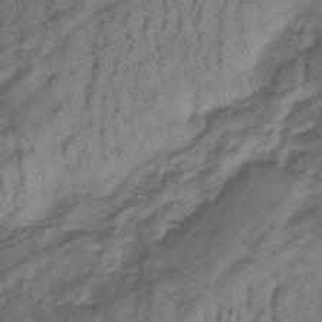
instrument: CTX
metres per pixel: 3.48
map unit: lHb
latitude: -33.4644
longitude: 65.8989
